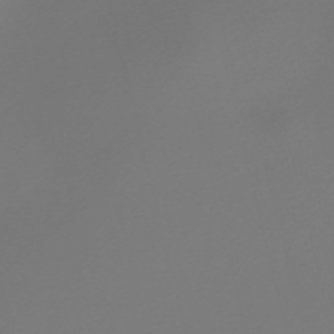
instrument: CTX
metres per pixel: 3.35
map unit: Nve
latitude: -58.3117
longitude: 66.1039
